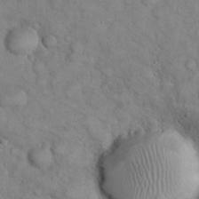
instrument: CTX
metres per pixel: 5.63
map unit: eHh
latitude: 22.2145
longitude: -59.1403
